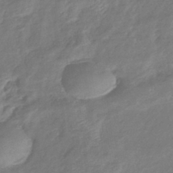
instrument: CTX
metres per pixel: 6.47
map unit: lHb
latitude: -41.1053
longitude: 79.2187
